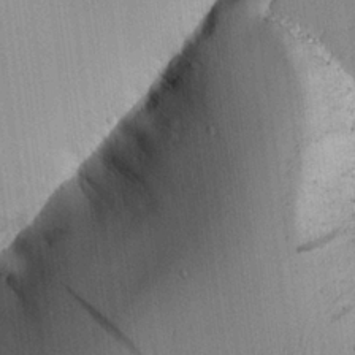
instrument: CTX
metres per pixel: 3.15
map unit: Aa
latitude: 24.2900
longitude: -132.6113
